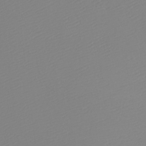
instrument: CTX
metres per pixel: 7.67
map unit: Htu
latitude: -5.4265
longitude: -72.5168
